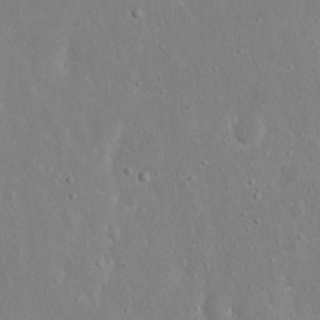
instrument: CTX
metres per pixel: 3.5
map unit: eHh
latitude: 17.3860
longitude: -70.9325
